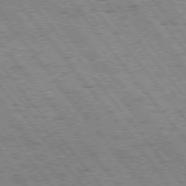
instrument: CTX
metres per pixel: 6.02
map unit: Hpe
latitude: 75.9150
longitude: -149.6505
